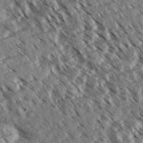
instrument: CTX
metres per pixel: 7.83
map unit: eHh
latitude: 35.3292
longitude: -139.4237
